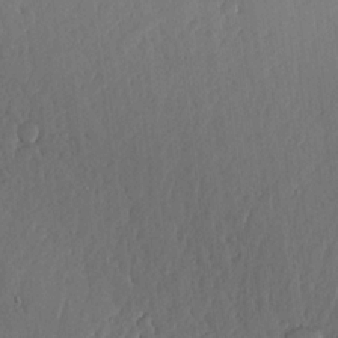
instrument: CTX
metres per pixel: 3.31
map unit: lHvf
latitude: 18.3467
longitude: -114.0444
